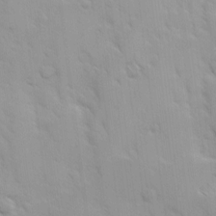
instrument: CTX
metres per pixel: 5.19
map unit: Ave
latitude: 9.1970
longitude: -103.4804
